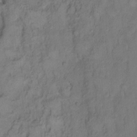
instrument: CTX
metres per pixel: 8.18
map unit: Hto
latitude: 9.1403
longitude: -60.8002
